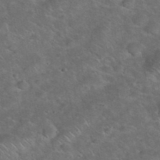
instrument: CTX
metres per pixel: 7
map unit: eHh
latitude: 38.3089
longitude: -64.9703
